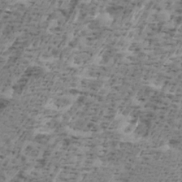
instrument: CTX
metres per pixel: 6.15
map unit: Ave
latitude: 16.3656
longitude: -137.7072
